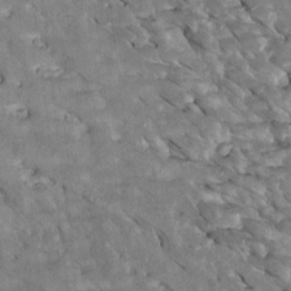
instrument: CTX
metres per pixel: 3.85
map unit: Htu
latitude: 2.7057
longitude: 143.1431
